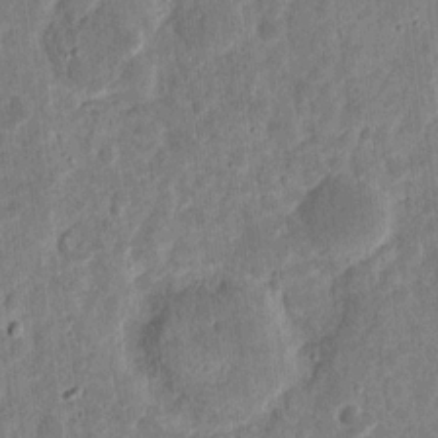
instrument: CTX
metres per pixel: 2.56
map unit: eHh
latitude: 12.1389
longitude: -73.5938
